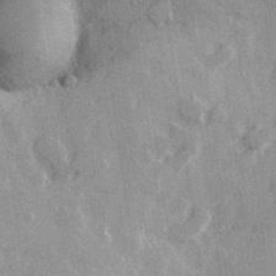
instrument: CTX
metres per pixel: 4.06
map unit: Hve
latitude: 26.0255
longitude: 147.1431
